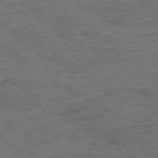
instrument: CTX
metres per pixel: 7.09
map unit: Ap
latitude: -80.5007
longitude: -62.8569
